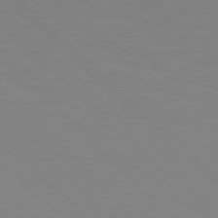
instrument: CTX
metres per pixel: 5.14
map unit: Hpe
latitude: 77.8772
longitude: -164.7246
